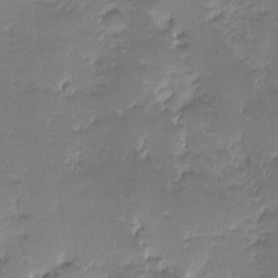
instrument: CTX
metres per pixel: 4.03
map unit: eHh
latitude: -1.5777
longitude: -85.9717
